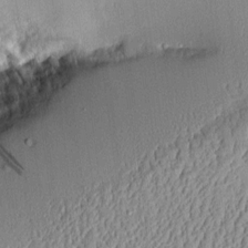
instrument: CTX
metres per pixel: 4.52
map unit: Aa
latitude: 9.7072
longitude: -128.8002
